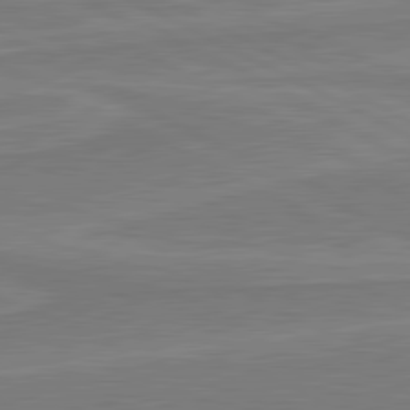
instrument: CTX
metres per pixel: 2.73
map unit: lApd
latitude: 81.3104
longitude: 171.5210
